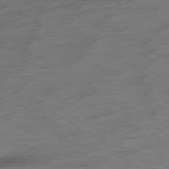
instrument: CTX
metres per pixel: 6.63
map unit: Ap
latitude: -79.0675
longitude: -57.7071
